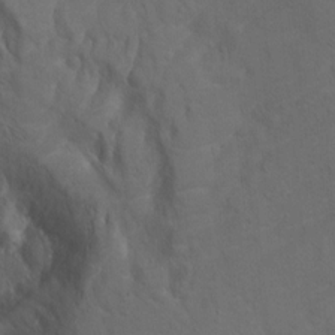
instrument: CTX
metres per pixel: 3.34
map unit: Ht
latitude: 5.2537
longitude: -29.5182
